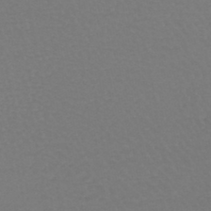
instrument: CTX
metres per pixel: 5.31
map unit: lHb
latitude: -44.7463
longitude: 68.2928
